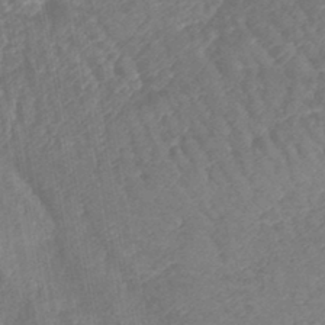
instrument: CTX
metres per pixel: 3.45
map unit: lHb
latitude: -43.4454
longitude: 79.8800
